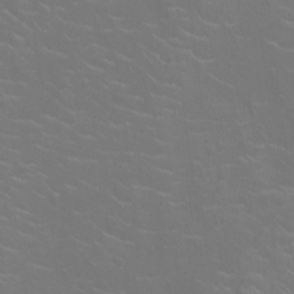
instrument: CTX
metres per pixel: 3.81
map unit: Ht
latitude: -5.1998
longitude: -18.8569
